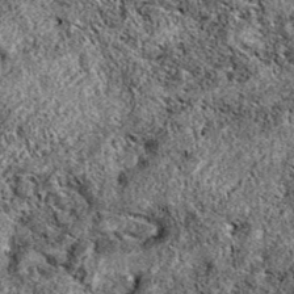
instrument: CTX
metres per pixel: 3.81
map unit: eAb
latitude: 38.0822
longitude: 111.3321
